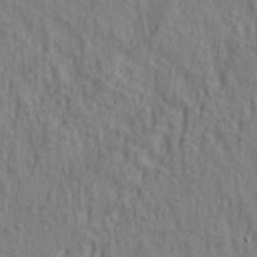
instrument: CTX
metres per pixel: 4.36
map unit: lAa
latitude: 5.1781
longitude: -114.4034
